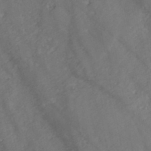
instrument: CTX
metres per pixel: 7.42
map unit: HNb
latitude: -46.2361
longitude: -47.7639
